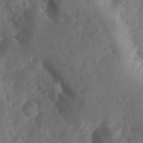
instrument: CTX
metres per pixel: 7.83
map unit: Ave
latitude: -10.3306
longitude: -118.6679
